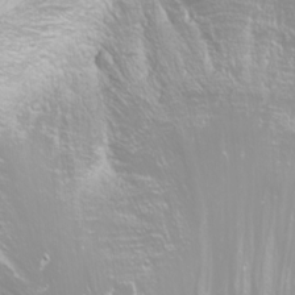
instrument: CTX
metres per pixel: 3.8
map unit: Nhu
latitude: -11.7100
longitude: -63.2915
